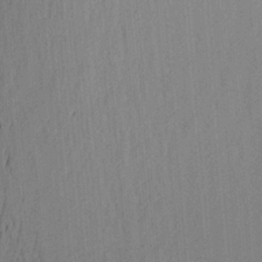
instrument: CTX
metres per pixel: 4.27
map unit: Aa
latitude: 20.6680
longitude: -143.9906
